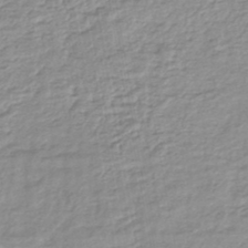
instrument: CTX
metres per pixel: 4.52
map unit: lHb
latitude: -45.1242
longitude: 74.1228
